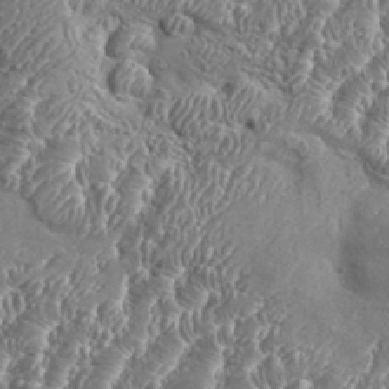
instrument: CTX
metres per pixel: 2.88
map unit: Aa
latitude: 34.4412
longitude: -134.7246
